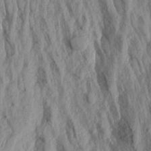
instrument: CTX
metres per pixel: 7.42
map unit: Aa
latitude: 18.6112
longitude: -145.6883
